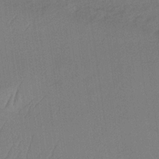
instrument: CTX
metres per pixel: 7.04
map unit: lHb
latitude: -33.8234
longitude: 66.6707
